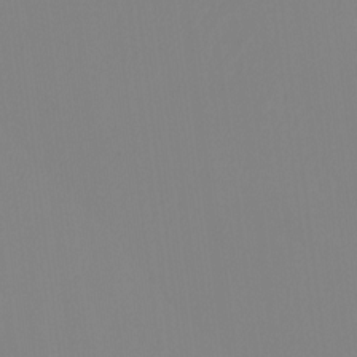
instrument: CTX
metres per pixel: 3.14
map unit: Ht
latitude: -10.1984
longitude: -39.7638
